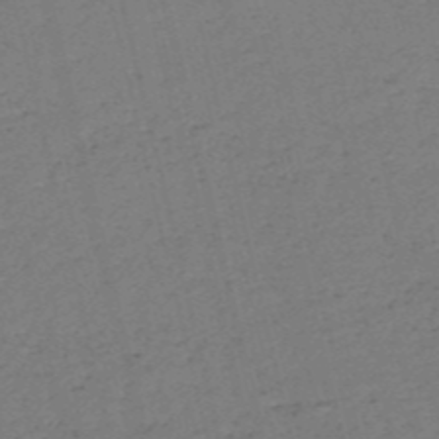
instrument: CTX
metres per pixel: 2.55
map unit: HNb
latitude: -54.1228
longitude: -39.8016
